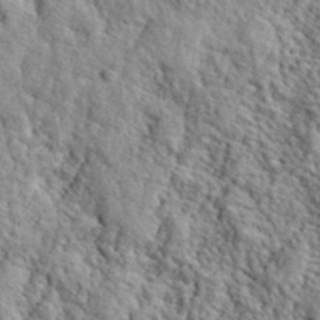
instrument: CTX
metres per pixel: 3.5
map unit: lHvf
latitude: 40.7057
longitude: -86.4412
